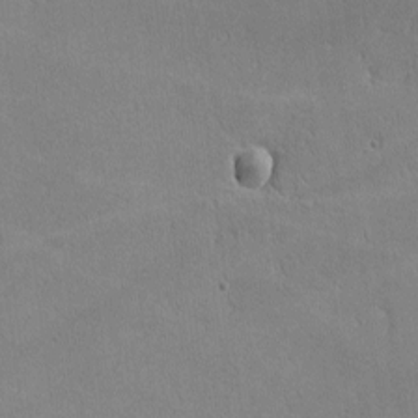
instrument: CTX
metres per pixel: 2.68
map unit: lHvf
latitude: -10.7274
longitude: -102.0444
